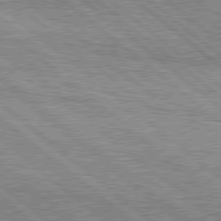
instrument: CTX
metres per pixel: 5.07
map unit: Hpe
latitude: 78.4601
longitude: -120.3468
